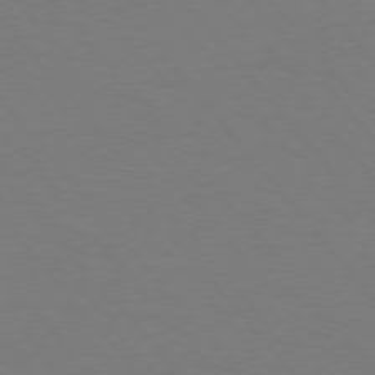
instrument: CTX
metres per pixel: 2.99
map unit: Hpe
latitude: 75.5182
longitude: -145.2726
